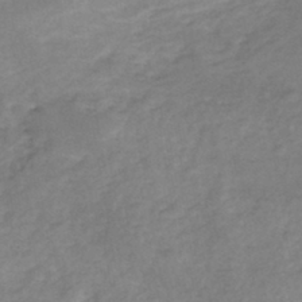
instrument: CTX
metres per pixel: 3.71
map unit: eHh
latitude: -45.1809
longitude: -30.0255
